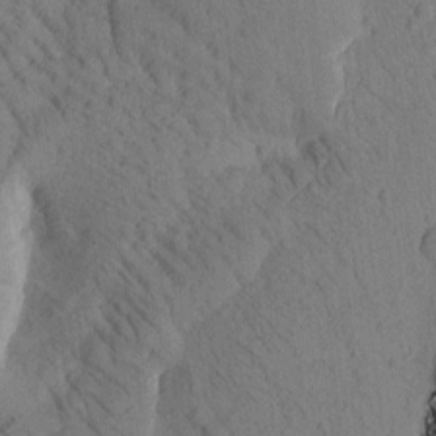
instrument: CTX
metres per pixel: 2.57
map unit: Htu
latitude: -0.5196
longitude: 173.8989
